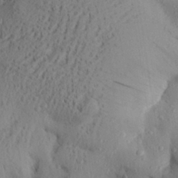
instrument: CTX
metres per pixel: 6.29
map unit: Aa
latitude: 28.3278
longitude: -131.5372
